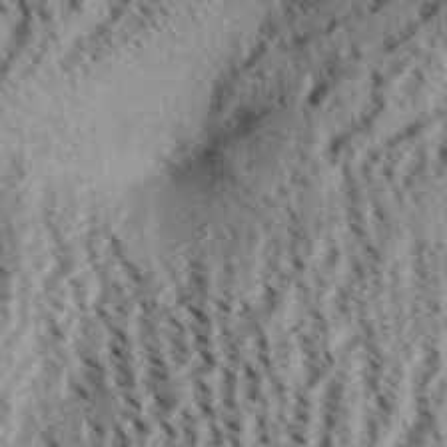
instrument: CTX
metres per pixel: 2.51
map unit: Aa
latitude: 32.1578
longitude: -137.2159
